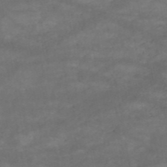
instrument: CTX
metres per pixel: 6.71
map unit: HNb
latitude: -50.9542
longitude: -39.8772
